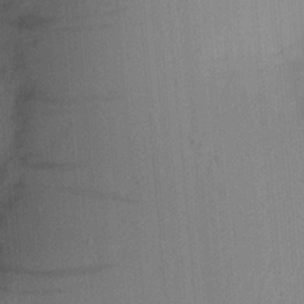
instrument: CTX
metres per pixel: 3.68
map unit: Aa
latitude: 21.2348
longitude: -144.1011
